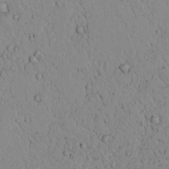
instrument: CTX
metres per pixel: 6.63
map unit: lAvf
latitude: 8.9136
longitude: 168.9163
